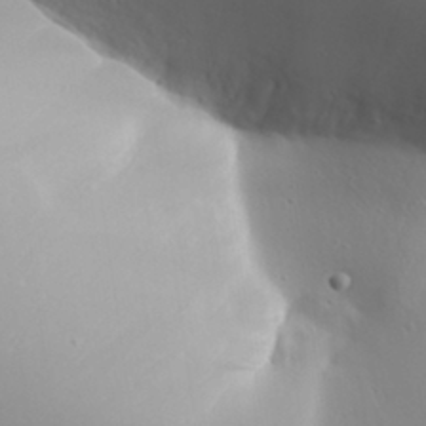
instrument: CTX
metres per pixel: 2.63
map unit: Aa
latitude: 31.7828
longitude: -143.2348
